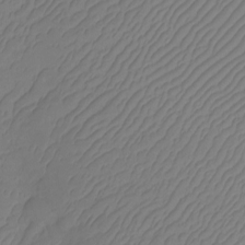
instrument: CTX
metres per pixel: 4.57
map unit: Htu
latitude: -12.7463
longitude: -48.2334
